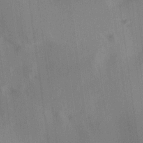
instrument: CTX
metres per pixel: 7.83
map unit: lAa
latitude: 17.9717
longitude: -138.4223
